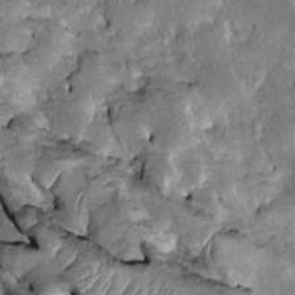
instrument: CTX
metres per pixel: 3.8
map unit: Htu
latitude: -1.1243
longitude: 149.0865
